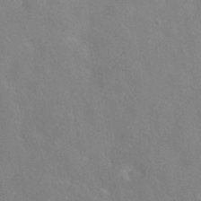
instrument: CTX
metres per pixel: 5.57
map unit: HNhu
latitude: -40.6707
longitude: 97.2187
